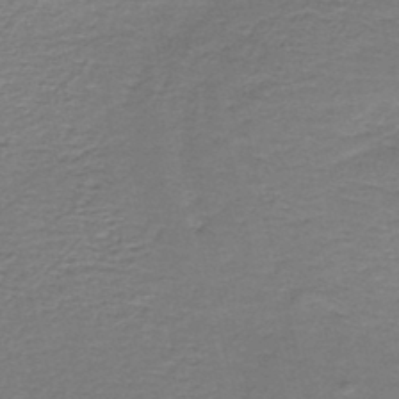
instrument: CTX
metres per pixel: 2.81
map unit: HNb
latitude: -44.3306
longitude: 50.9731
